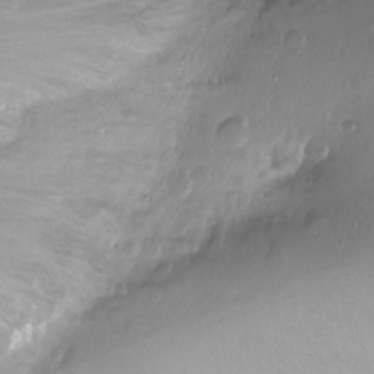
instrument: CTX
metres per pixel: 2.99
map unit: Ht
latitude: -16.5385
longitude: -44.9136
